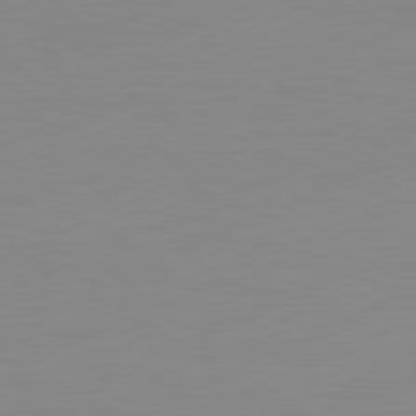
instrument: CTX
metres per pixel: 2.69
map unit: Ap
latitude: -81.2754
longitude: -84.8947
